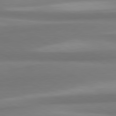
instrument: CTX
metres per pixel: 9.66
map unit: lApd
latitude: 80.4601
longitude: 174.3117
